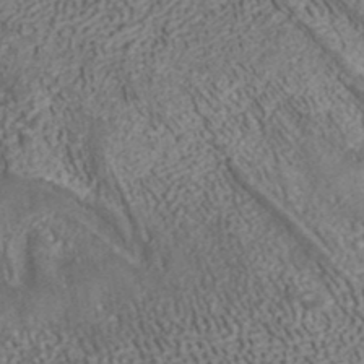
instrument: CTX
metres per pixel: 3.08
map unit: ANa
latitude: 38.0255
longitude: 20.4629
